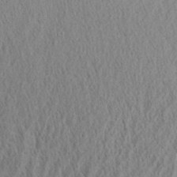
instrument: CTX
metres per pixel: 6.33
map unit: Aa
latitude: 28.8002
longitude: -137.9906
